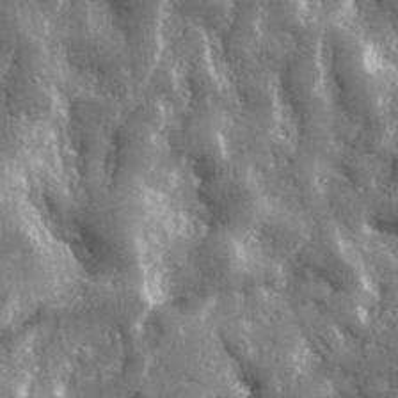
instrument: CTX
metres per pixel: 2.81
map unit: lHvf
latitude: 31.6883
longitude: -92.2711
